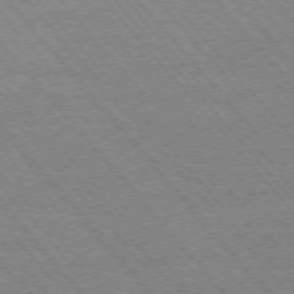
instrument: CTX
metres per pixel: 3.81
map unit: Ap
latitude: -75.8990
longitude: -86.6868
